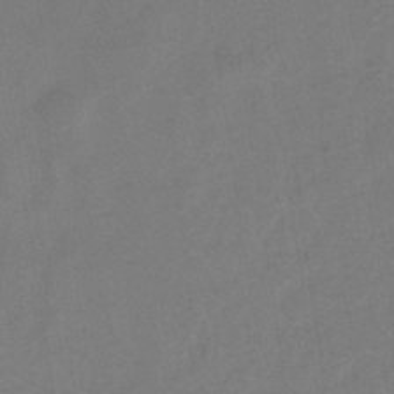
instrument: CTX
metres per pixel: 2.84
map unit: eHh
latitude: -39.6155
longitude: -29.0836
